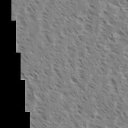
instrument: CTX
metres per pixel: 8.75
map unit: eHh
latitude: 34.9324
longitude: -139.1214
